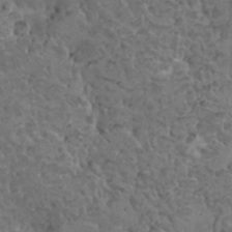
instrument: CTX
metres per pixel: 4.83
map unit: HNhu
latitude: 6.7246
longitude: -0.8002
